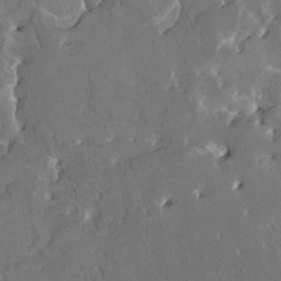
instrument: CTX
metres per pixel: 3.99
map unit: HNhu
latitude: 5.0647
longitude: 3.6721
